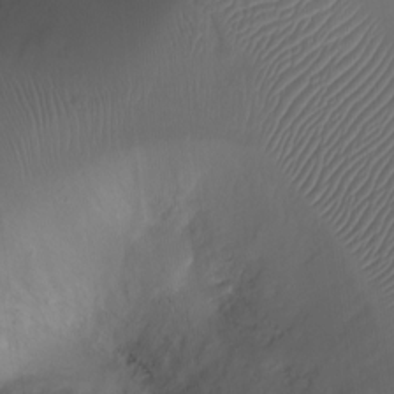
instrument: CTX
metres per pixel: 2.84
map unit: Ht
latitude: -16.6897
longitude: -41.5371
